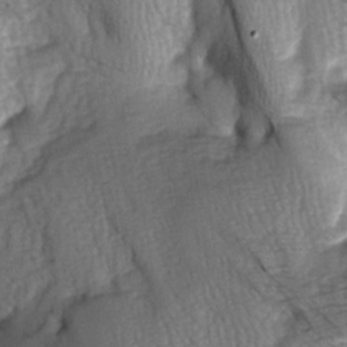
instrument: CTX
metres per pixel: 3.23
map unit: lAa
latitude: -6.4440
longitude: -126.3090
